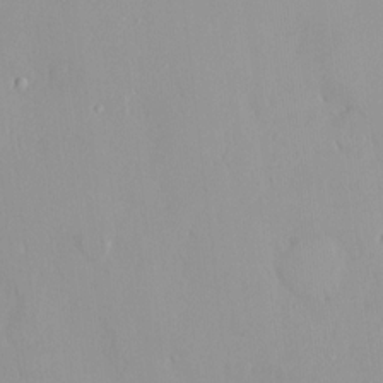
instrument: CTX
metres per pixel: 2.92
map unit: HNhu
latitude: 2.3278
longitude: 7.3132
